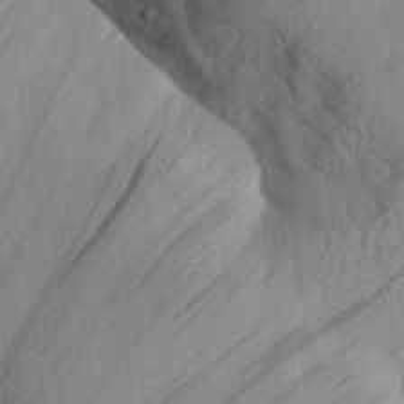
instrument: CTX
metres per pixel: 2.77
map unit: Aa
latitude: 27.8583
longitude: -133.2915
